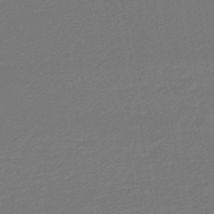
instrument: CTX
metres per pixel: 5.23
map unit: HNb
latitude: -46.0472
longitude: 56.8786
